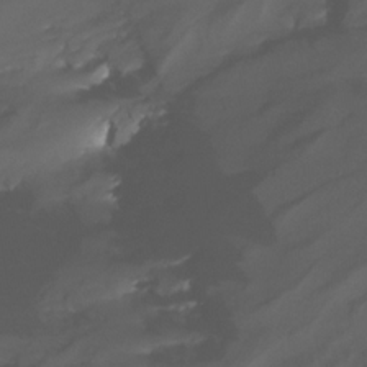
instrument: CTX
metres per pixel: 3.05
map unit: Nhu
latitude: -16.6141
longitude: -50.8002
